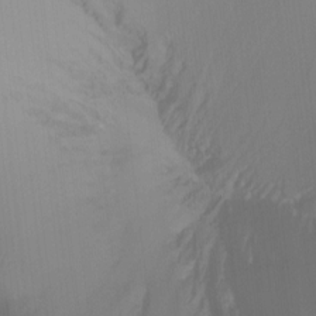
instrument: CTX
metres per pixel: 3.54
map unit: Nhu
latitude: -12.1228
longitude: -68.0255
